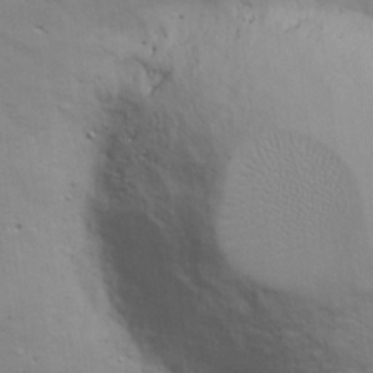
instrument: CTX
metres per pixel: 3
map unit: eHh
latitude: 16.1389
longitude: -66.4034
